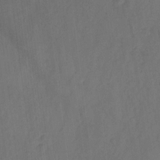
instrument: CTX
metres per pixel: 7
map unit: Hto
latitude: -10.3117
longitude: -36.3656
